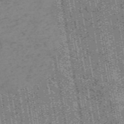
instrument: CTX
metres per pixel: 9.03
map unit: HNb
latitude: -56.1417
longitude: -43.5938
